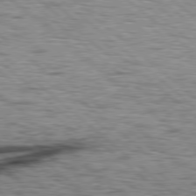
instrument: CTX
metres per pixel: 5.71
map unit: Hpe
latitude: 78.0822
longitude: -156.4223
